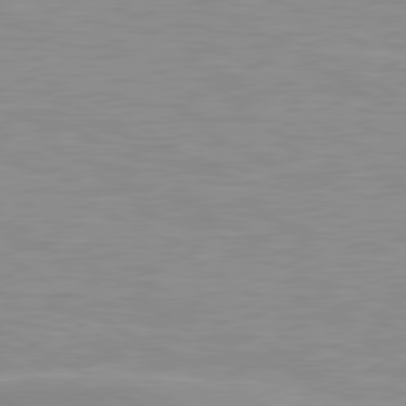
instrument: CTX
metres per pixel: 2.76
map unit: lApd
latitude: 80.0822
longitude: 171.8611
